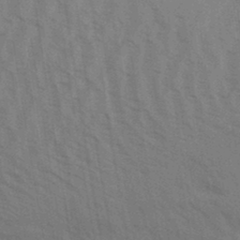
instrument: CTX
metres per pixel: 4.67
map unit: Aa
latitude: 31.4049
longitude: -139.3859
